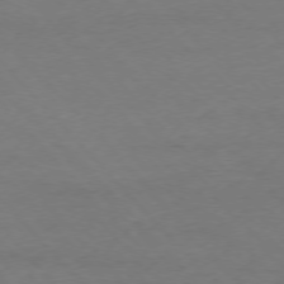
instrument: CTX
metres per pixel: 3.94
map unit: Ap
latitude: -76.5952
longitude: -80.8380
